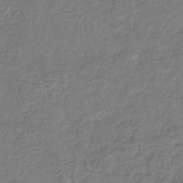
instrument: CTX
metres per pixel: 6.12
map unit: eHb
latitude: -34.2173
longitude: 77.1620
